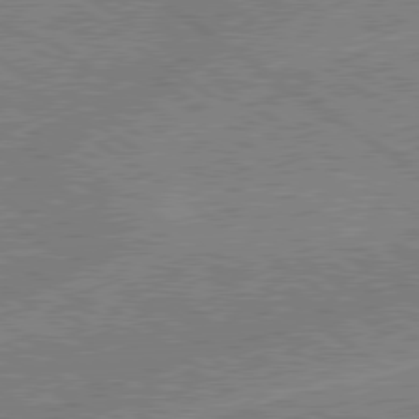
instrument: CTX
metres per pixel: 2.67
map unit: lApd
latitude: 79.0837
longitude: -145.4615
